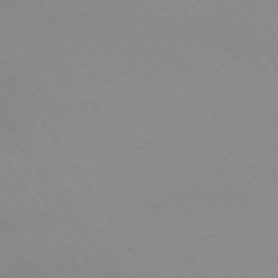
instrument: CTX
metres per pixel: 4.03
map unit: Ap
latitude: -74.0094
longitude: -72.2523
